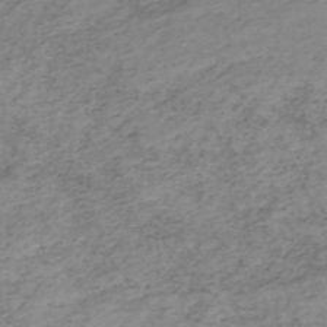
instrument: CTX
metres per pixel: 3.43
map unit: HNb
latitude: -52.1039
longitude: -52.5546
